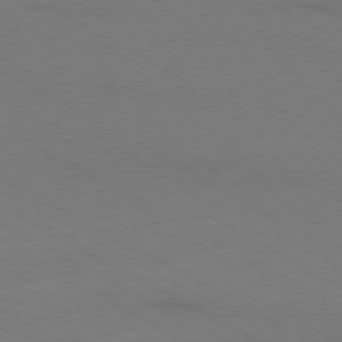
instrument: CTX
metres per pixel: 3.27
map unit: Ap
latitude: -79.5966
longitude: -82.9135
